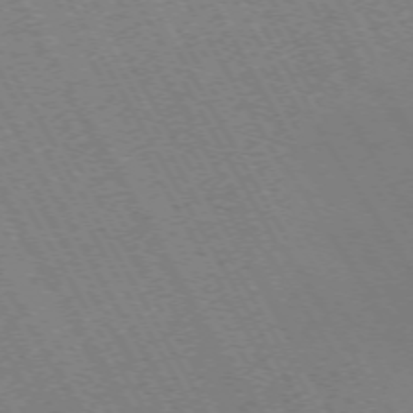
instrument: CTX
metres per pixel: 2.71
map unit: Hpe
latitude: -72.4062
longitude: 11.5399
